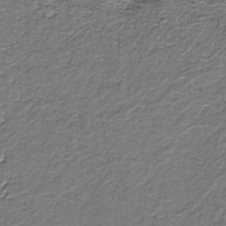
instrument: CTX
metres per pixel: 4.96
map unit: eAb
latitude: -39.4644
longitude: 51.5021
